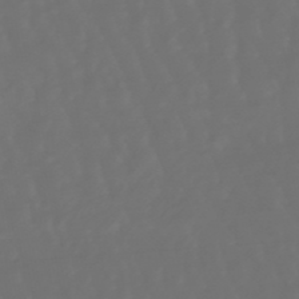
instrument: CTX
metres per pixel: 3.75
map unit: lHb
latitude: -47.7288
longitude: 79.9556
